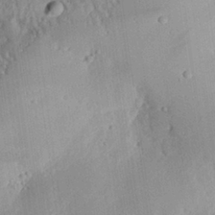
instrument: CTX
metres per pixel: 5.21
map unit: eHh
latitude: 28.7435
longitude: -81.9339
